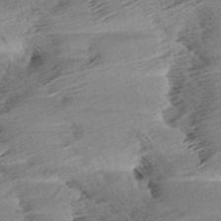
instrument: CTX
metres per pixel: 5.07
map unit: Aa
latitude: 6.1011
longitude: -137.4427
